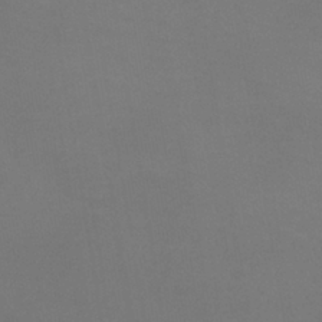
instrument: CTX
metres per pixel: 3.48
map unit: lHb
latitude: -38.8597
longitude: 74.6708
